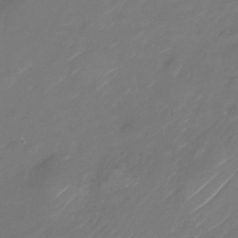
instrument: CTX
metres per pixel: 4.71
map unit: Nhu
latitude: -28.3306
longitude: -72.4601
